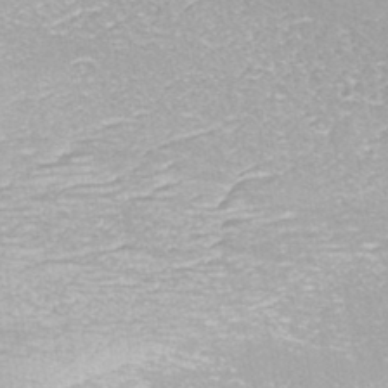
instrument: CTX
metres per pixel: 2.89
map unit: ANa
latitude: -42.6896
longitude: 108.1984
